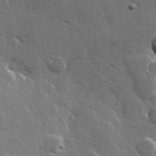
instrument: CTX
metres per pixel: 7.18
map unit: Hve
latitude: 22.9703
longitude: 149.0676
